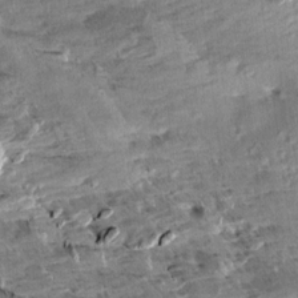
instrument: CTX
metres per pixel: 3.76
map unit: Aa
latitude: 10.6113
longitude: -141.4804
